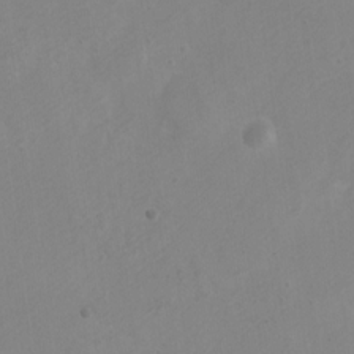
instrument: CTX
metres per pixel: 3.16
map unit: Nve
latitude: -23.7289
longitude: 107.1431
